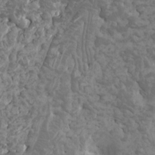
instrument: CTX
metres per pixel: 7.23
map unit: HNhu
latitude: -0.3685
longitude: 1.5022
